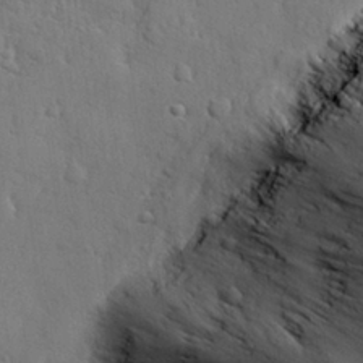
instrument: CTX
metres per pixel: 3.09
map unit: eHh
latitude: 28.0255
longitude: -75.6883
